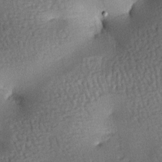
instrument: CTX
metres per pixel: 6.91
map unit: lAa
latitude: -7.5588
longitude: -125.8961
